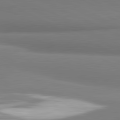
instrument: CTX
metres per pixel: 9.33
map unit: lApd
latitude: 81.4615
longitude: 177.2754
